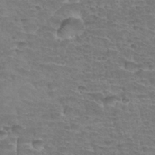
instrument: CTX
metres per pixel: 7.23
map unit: Hto
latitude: 34.3467
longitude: -44.2144
